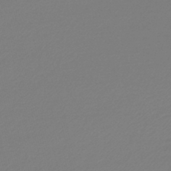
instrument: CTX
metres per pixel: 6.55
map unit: lHb
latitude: -45.1431
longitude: 59.6154
